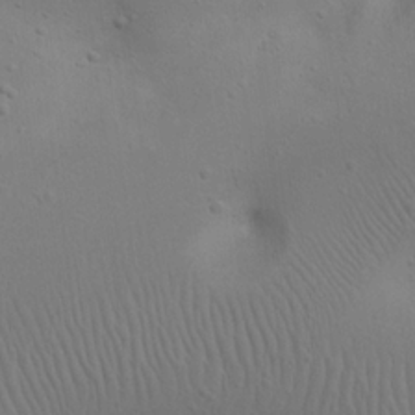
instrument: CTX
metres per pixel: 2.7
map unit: eHh
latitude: 23.1781
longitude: -69.3293
